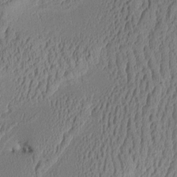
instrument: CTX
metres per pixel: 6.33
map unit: Aa
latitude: 9.8017
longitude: -128.1578
